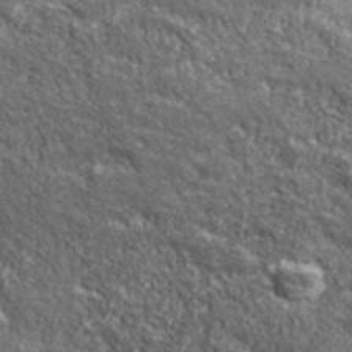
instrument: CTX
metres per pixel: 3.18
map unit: eHh
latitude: 43.2726
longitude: -90.2145
